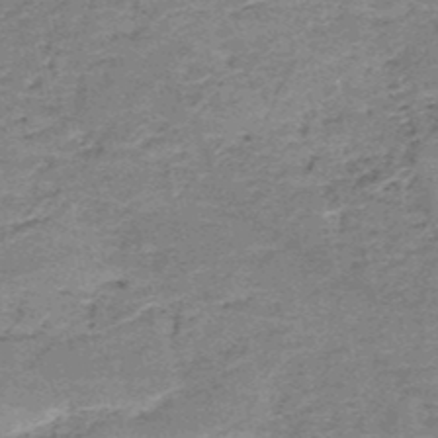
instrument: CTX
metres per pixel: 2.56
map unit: HNb
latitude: -49.8989
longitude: -49.7072
